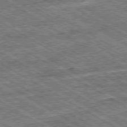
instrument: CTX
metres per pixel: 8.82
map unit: Ap
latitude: -80.0661
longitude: -79.3860
